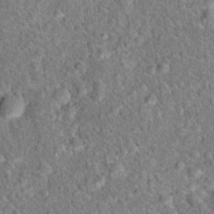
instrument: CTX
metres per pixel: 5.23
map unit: Hto
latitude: 17.8583
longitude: -42.8380
